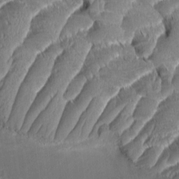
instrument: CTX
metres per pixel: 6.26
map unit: Aa
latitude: 8.7057
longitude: -131.4805
